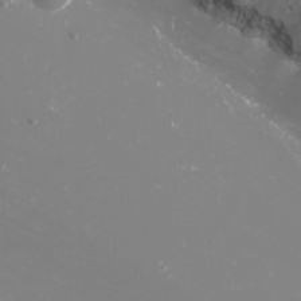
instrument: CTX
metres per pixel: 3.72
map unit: Nhu
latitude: -7.6155
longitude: -76.1011
